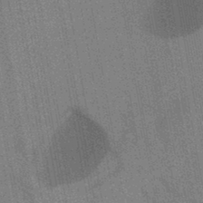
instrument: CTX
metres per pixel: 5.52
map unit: HNb
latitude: -44.5007
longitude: -37.6505
